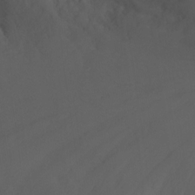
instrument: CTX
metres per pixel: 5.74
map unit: Nhu
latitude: -13.0298
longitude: -72.5357
